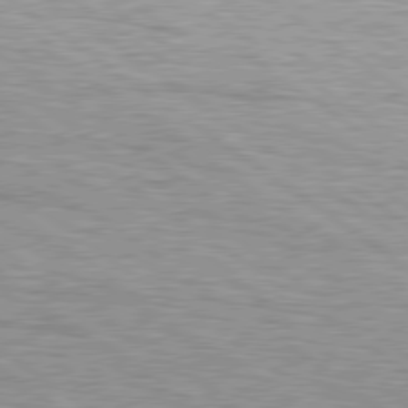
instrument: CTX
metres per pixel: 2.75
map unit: Hpe
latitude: 79.2726
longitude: -155.0458
